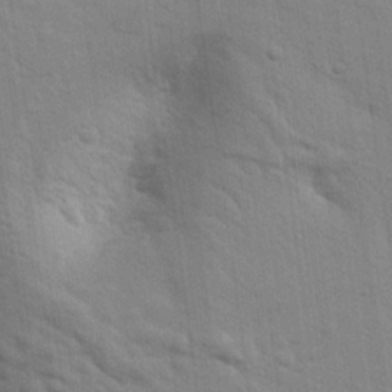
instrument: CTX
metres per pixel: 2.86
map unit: eHh
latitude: 24.3089
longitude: -79.2348
